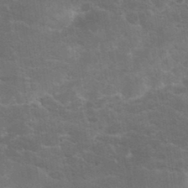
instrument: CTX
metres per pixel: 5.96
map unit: eHh
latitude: 36.2334
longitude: -67.7638
